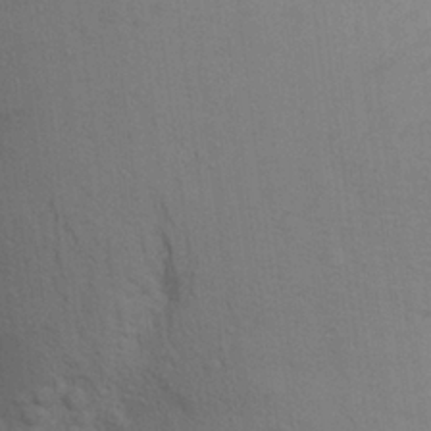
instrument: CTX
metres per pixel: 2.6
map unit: Aa
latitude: 24.5167
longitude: -148.5546
